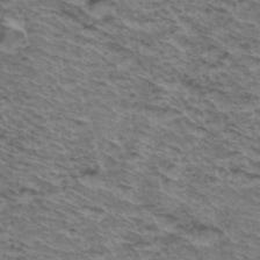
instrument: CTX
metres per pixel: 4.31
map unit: Hto
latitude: 37.3482
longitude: -46.3845
